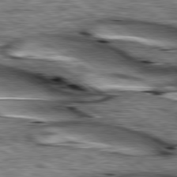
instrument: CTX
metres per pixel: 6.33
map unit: lApd
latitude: 79.7450
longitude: -49.1781
